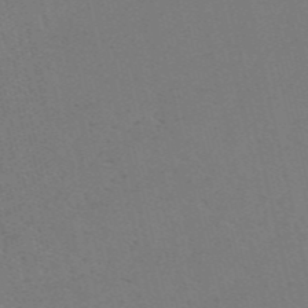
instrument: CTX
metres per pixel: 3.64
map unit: HNb
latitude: -55.8423
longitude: -42.0444
